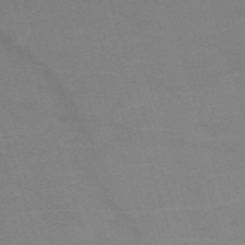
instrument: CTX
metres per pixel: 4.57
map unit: eHh
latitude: -64.0283
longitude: 52.4629
